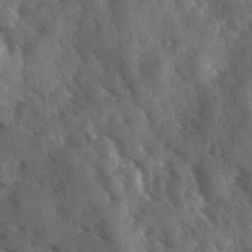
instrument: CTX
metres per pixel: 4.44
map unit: Ave
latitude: 17.8961
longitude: -131.2726
